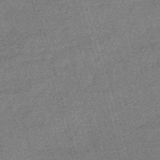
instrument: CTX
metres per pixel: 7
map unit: lHb
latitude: -46.1794
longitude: 78.0472
